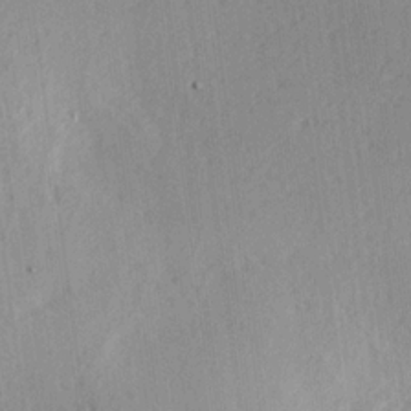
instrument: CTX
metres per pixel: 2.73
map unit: Hve
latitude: 19.0458
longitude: 149.2754
